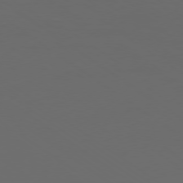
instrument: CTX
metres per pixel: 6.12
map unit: Ap
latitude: -78.8408
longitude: -93.0836
